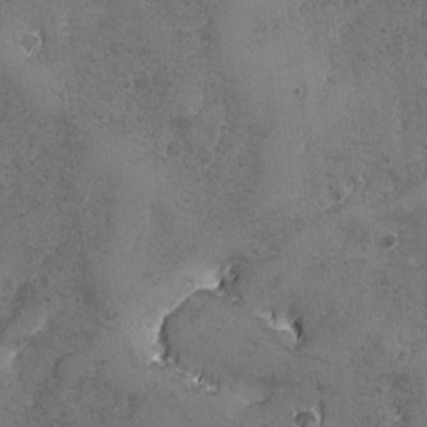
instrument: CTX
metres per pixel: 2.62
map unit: Ave
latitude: -7.8800
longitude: -118.9136
